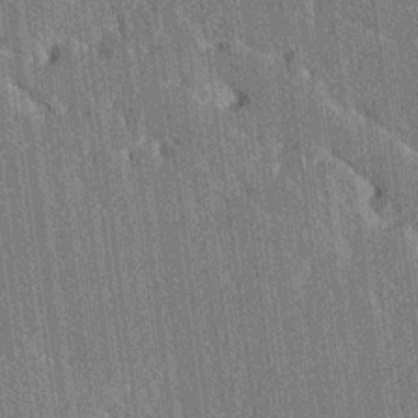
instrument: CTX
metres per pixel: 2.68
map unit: Ave
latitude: 20.1767
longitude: -137.4049
